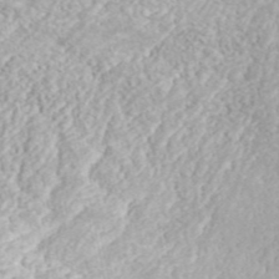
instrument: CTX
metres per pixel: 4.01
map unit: ANa
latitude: 42.8947
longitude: 35.6722
